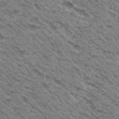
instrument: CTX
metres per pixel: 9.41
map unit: Hto
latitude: 31.4427
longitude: -46.9325
